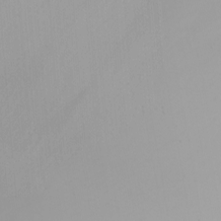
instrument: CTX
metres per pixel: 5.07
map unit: Nhu
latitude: -7.3887
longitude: -89.8962
